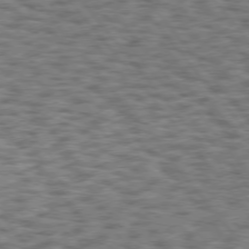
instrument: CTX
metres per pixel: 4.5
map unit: Hpe
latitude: 75.0081
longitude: -135.3670
